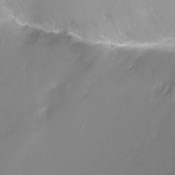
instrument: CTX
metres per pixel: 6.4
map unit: Ht
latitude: -4.9541
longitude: -26.6680
